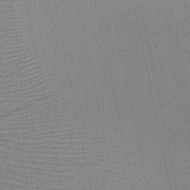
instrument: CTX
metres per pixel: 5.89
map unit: HNb
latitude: -45.8800
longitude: -41.8205
